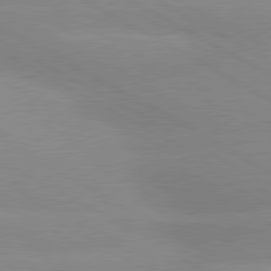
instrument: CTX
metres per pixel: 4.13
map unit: lApd
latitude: 80.1956
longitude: -147.5749
